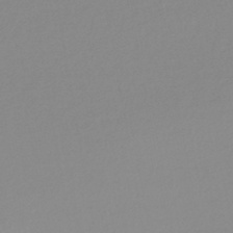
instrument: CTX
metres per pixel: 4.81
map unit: lHb
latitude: -44.1417
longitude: 72.7085
